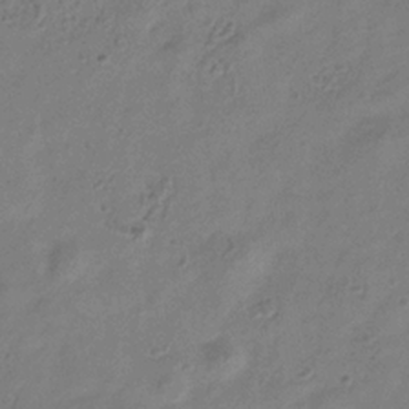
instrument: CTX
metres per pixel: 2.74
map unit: Hve
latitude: -34.8408
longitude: 89.1998
